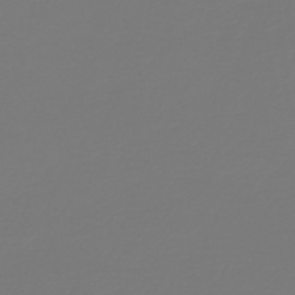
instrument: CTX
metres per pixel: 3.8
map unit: HNb
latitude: -46.1039
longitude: 51.9178
